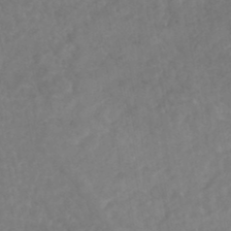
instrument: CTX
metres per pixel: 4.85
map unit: HNhu
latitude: -46.0850
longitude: 96.8597
